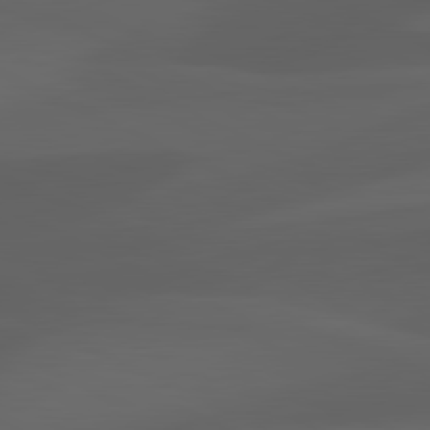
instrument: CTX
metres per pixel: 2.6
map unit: lApd
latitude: 81.4048
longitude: 123.8801
